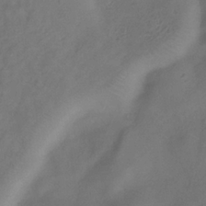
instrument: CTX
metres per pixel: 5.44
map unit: Hve
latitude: -34.0094
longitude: 90.1606
